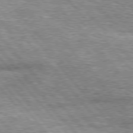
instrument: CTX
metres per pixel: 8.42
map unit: lApd
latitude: 76.4223
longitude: -74.1200
